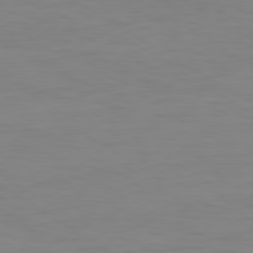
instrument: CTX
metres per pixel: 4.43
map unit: Ap
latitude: -79.4643
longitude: -78.5168
